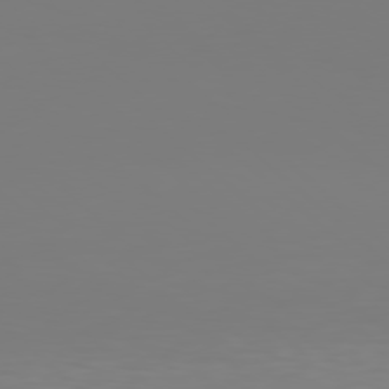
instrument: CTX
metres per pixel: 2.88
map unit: Hpe
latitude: 77.7638
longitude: -135.2726
